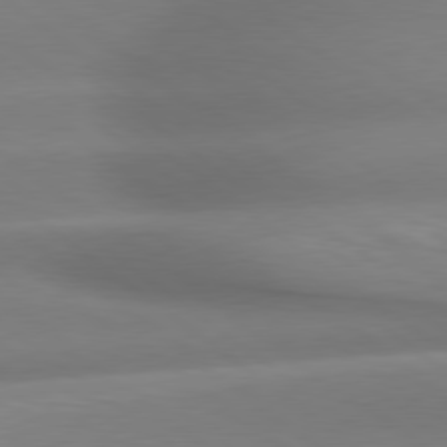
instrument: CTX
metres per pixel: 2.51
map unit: lApd
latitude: 79.1781
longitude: -133.6694
